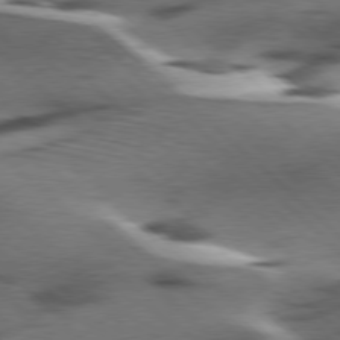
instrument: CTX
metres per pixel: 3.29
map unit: lApd
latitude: 77.5560
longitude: -49.4993
